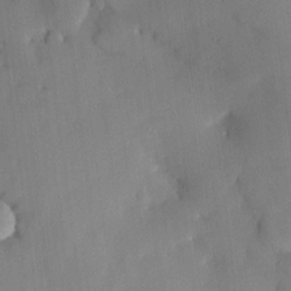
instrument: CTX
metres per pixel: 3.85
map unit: HNhu
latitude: 15.0459
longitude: 11.3321
